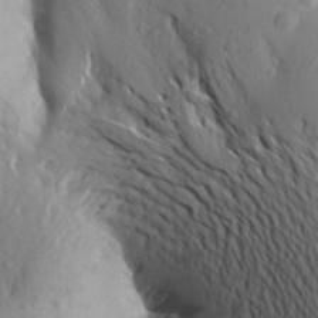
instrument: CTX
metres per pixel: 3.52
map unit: Aa
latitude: 25.7638
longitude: -149.4237
